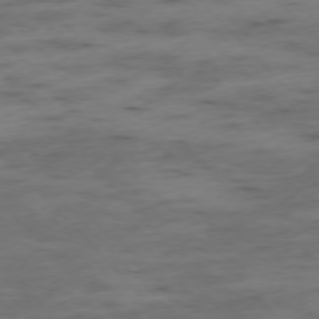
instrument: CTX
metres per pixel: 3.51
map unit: Ap
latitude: -76.9542
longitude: -91.8583
